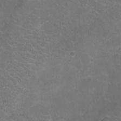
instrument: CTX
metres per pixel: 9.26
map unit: Ht
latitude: -5.7288
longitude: -19.1214
